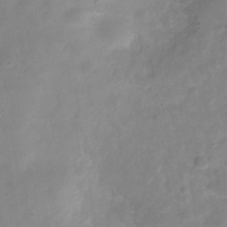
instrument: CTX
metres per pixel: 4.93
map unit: Hve
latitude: -32.3684
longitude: 93.1242
